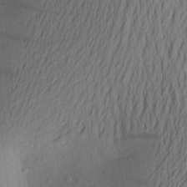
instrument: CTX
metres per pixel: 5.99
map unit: Aa
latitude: 21.2537
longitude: -148.6113
